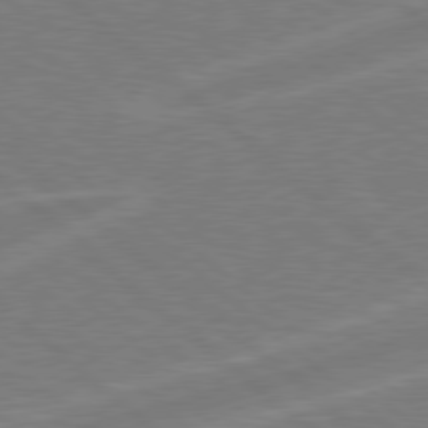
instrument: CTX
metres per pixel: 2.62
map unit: Hpe
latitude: 78.4034
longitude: -152.6869
